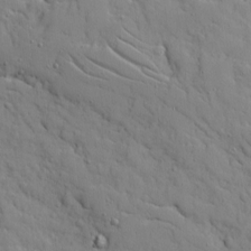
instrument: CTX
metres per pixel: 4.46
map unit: Ave
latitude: 10.5546
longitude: -101.4993
